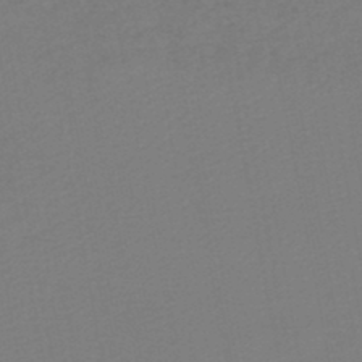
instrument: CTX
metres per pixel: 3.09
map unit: lHb
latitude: -46.3684
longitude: 68.4440
